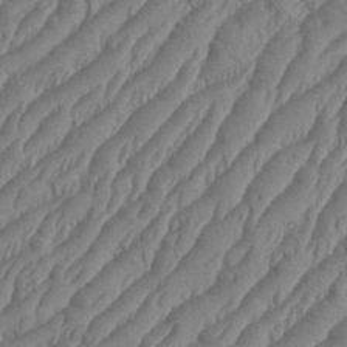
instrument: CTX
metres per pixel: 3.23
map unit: eHh
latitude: 36.5735
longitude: -137.7828
